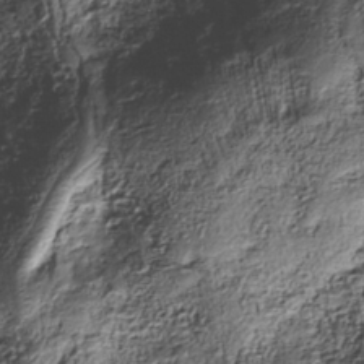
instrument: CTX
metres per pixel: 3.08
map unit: Nhe
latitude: -38.2551
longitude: -147.8017
